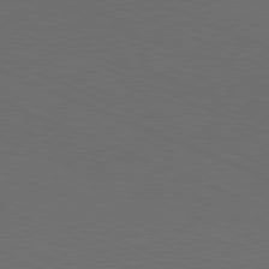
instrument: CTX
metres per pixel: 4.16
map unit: Hpe
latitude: -81.9367
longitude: 20.1983
